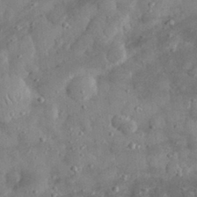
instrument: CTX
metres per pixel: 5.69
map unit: eHh
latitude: 31.3482
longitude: -70.6112
